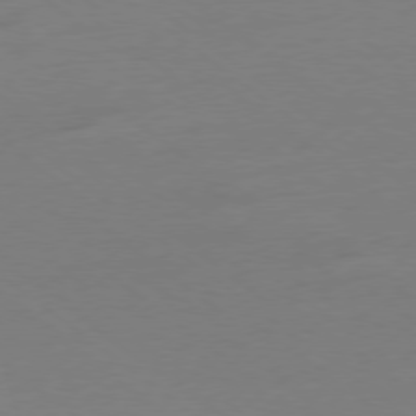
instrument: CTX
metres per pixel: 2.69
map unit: Ap
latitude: -78.9163
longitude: -98.7057
